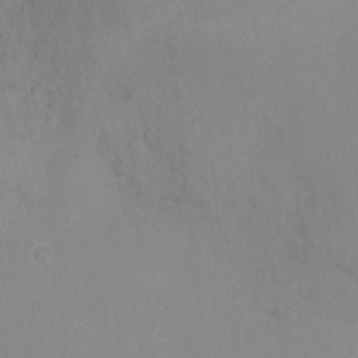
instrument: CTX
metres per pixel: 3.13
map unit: Hto
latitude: -13.2376
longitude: -39.8016
